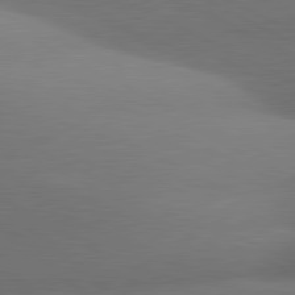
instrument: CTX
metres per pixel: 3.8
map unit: lApd
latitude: 81.2348
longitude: 135.1242
